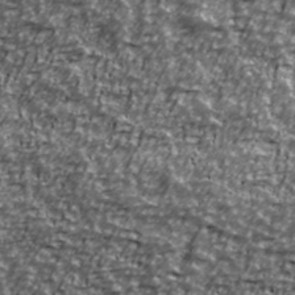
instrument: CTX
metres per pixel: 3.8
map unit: Ave
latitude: 41.0269
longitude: -114.2144
